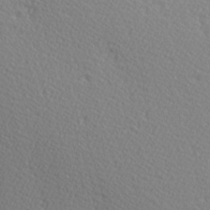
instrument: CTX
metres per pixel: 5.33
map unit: Hve
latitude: 3.1403
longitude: -124.3467
